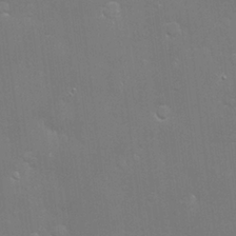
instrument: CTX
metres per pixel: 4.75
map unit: Hve
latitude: -11.0487
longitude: 174.3684
